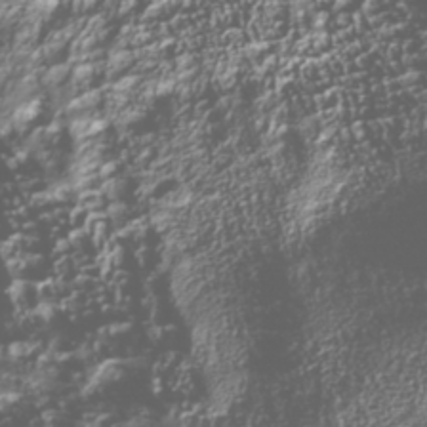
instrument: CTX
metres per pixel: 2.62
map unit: Nhu
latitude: -39.6722
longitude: -83.0836
